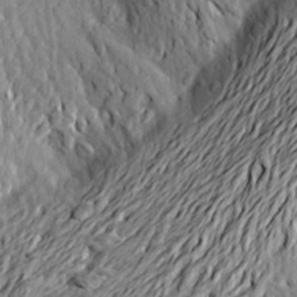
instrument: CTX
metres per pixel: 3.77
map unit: Aa
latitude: 19.6882
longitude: -149.8205
